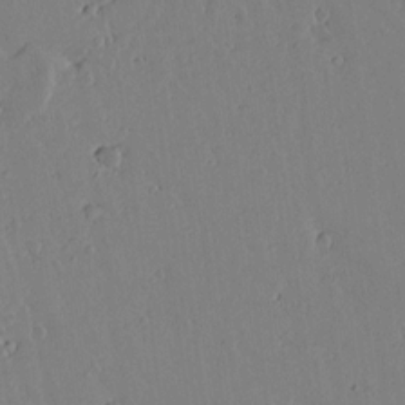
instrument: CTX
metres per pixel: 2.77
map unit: lAvf
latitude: 15.4616
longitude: -126.1200
